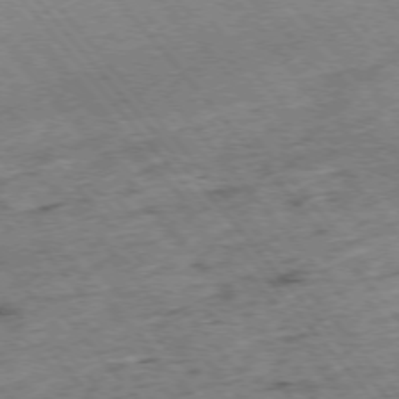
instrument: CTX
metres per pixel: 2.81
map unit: Hpe
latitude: -75.6911
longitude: -16.5735
